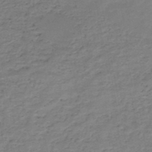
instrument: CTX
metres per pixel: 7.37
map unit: HNb
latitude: -48.7841
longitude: -39.6316
